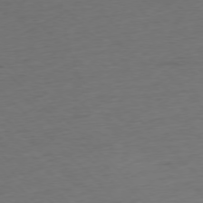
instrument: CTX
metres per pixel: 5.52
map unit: Ap
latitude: -77.3132
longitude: -82.5734
